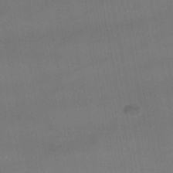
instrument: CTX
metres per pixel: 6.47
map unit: lHb
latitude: -46.8597
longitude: 73.4265
